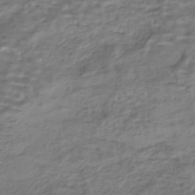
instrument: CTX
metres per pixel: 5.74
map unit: HNhu
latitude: -43.2564
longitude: 100.8408
